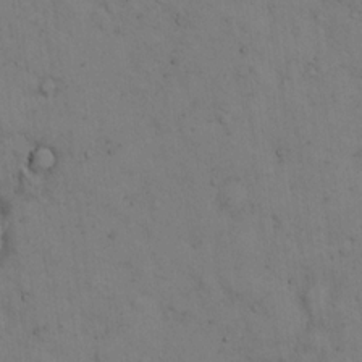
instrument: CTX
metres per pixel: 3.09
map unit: Hto
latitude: 13.5182
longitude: -59.6694
